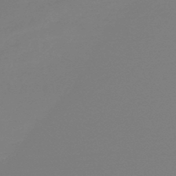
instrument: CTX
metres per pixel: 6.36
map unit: HNb
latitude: -44.9542
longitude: -45.3104
